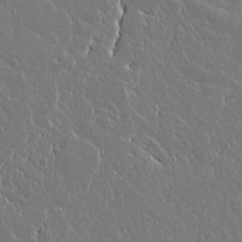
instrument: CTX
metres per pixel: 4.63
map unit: lAvf
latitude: 15.5372
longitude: -127.8017
